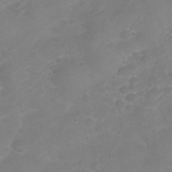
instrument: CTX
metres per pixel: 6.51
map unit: Nhu
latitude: 25.8583
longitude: -53.4238
